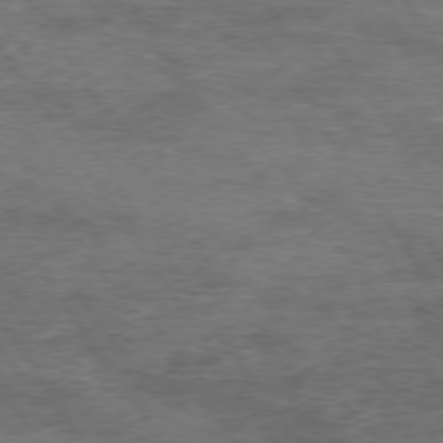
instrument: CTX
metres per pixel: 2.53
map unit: Hpe
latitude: 74.6113
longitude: -142.3090
